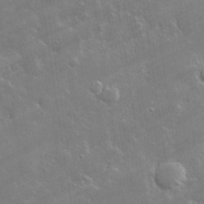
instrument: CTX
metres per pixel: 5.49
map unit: lHvf
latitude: 33.1214
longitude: -91.3860
